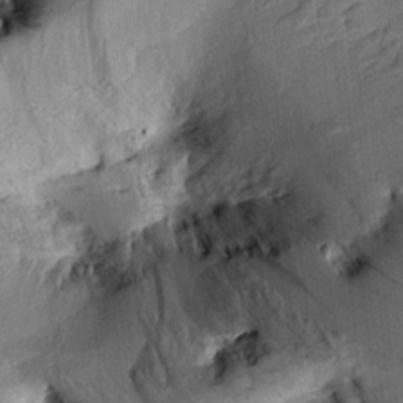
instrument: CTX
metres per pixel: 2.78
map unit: Aa
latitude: 9.5938
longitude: -142.8569
